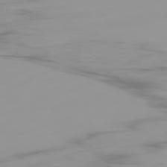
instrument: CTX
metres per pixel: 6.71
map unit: Ap
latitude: -79.3320
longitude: -60.6679
